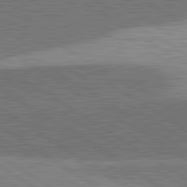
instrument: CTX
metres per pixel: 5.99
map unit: lApd
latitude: 81.8205
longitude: 140.5385
